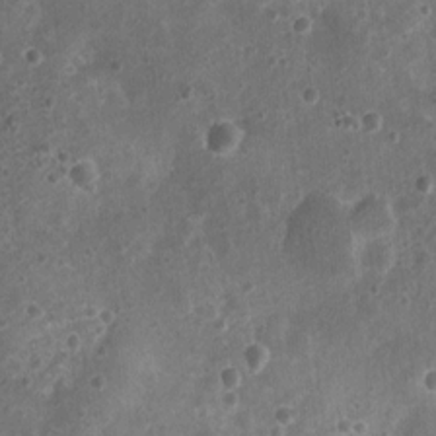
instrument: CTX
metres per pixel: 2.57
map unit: Nhu
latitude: 6.3845
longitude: -18.2711
